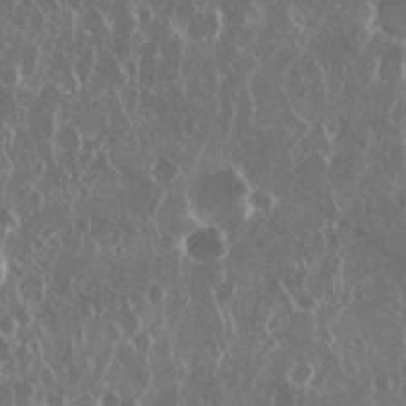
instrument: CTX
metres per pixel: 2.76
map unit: Nhu
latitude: 28.8569
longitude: -63.3860
